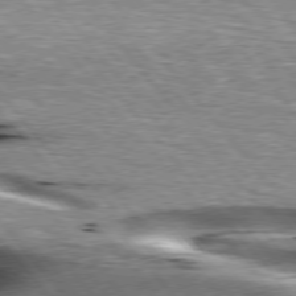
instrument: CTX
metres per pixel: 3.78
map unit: lApd
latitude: 76.3089
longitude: -60.8947
